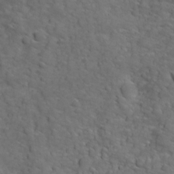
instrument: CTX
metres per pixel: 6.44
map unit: Ave
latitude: 18.9324
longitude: -132.6113
